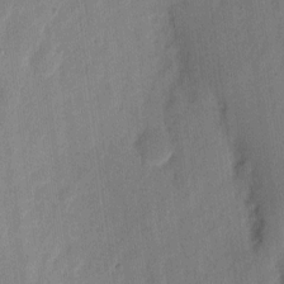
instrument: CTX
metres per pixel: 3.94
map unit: eHh
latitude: 6.6679
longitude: -71.1025
